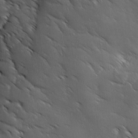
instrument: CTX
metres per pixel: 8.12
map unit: Ave
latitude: 1.1025
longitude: -114.2333
